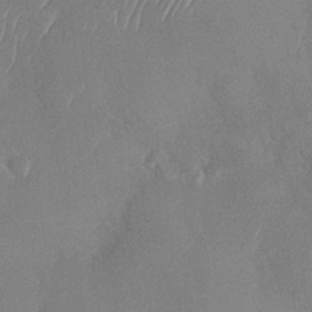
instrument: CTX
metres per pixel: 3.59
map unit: Nhu
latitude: -29.5021
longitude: -60.3278
